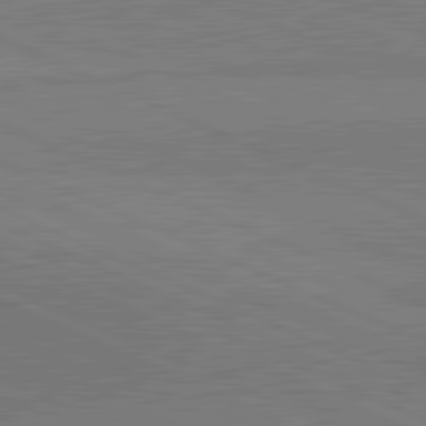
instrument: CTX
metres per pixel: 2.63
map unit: lApd
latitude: 81.9150
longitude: 148.5007
